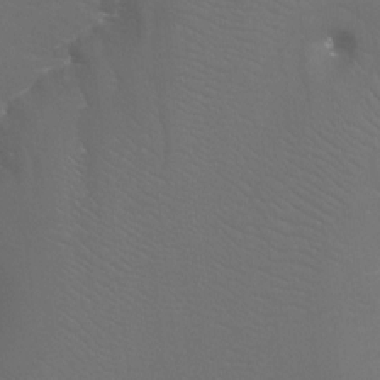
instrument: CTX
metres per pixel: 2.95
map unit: Ht
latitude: -7.8233
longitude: -33.1214
